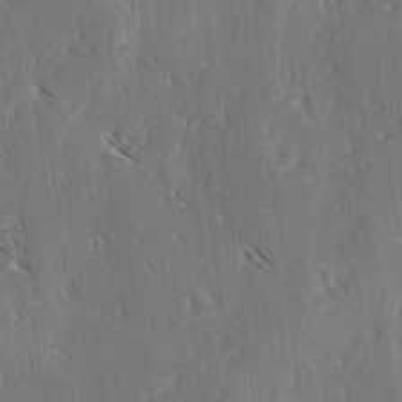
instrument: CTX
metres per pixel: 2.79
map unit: lAvf
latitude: -4.0094
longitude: -113.2915
